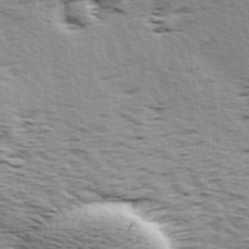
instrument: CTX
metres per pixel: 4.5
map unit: Ave
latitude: 14.5546
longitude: -104.5735
